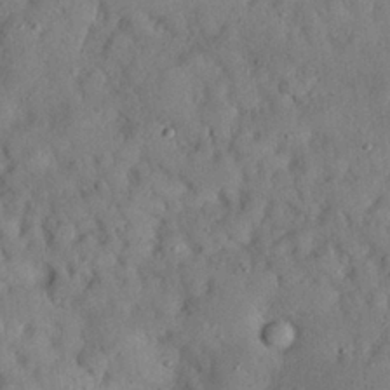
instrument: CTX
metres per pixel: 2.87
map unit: Nhu
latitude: 27.2726
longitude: -68.8947
